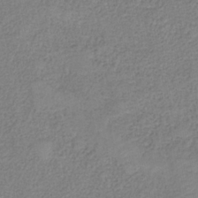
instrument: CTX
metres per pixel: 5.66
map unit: HNb
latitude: -35.2187
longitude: 52.5195
